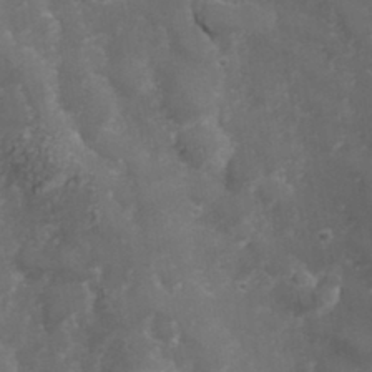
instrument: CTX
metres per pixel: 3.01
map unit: Hve
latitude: 33.3104
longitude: 149.5022
